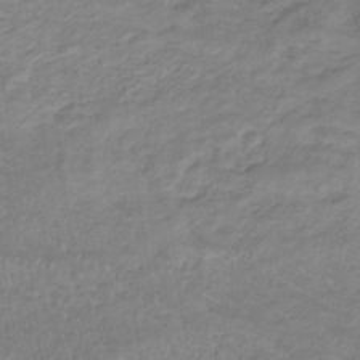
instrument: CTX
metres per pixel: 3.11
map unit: lHb
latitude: -32.6519
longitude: 68.7463
